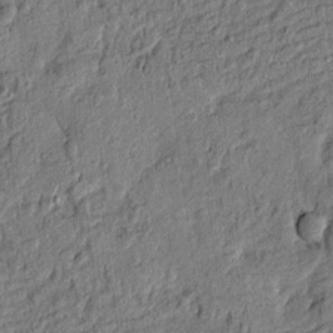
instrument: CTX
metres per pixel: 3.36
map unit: Htu
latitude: -7.7099
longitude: 177.5966
